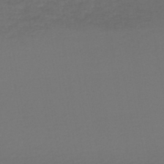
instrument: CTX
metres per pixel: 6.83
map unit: lHb
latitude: -45.7478
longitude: 68.5384
